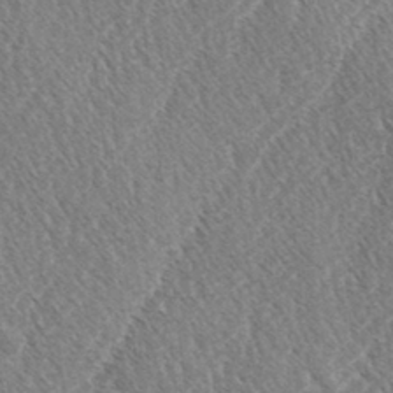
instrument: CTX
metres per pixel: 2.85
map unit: lAa
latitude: -2.9730
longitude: -129.3670
